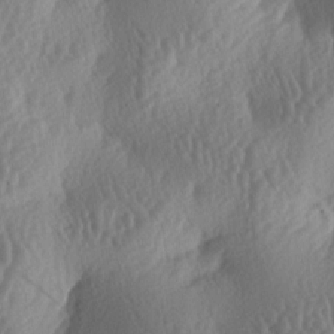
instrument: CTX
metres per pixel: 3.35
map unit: lAa
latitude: -6.0472
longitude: -128.5923
